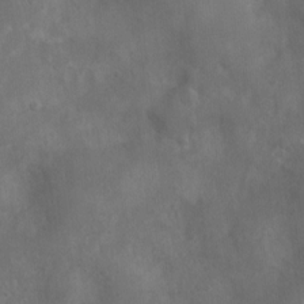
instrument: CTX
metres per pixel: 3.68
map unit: Nhu
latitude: 6.3845
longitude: -19.9906
